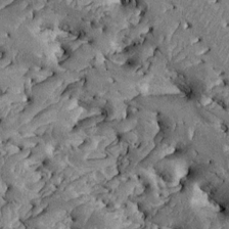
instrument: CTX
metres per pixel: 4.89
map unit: Htu
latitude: -1.7100
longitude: 148.9920
